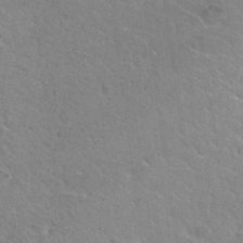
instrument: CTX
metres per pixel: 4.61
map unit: Nhu
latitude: 31.3671
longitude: -50.4223
